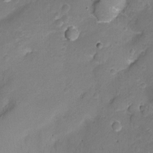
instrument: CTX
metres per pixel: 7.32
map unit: Nhu
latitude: -12.1228
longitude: -38.2333
